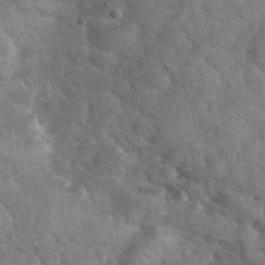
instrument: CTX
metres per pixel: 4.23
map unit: eHh
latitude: 37.5749
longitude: -64.8380
